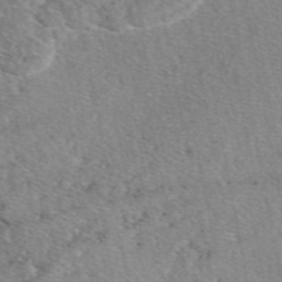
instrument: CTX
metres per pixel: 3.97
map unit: eAb
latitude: 49.1403
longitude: 110.1227
